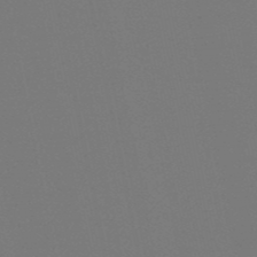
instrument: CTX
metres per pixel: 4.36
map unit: lHb
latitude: -50.7841
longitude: 80.2362
